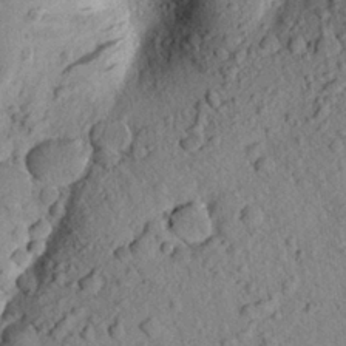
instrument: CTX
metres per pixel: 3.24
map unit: Aa
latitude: 24.0255
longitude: -148.3467
